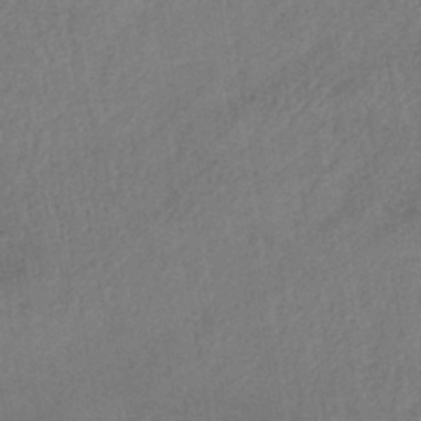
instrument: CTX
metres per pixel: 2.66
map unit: lHb
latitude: -38.6897
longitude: 72.8219
